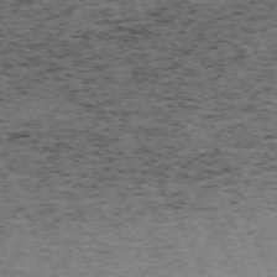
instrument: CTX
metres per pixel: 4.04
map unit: Hpe
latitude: -71.1242
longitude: 11.9745
